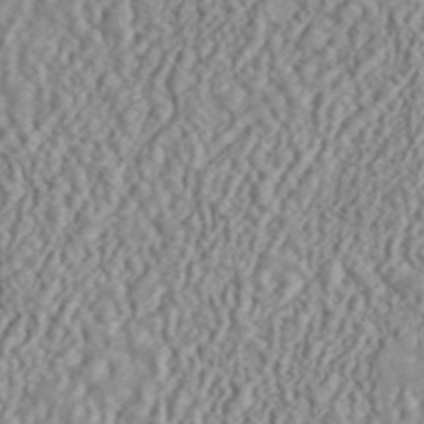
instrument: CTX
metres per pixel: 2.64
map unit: ANa
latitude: 45.5560
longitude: 36.7652
